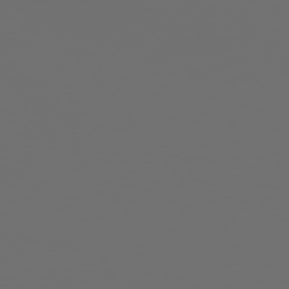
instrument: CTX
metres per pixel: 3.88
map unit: Hpe
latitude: 76.3656
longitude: -142.4790
